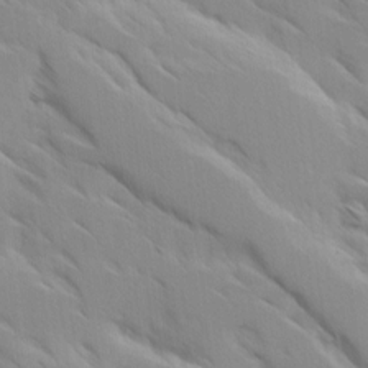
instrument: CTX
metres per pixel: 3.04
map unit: Ave
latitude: 8.9892
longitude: -103.9150
